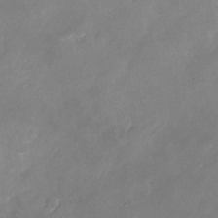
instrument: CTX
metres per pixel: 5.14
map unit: Nhu
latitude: -23.6533
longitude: -70.0633
